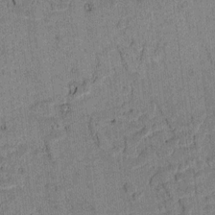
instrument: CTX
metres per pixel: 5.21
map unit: lAvf
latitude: 4.6113
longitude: 168.4251
